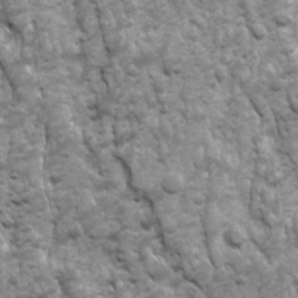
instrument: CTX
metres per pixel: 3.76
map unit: Ave
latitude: 16.9325
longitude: -132.3656
